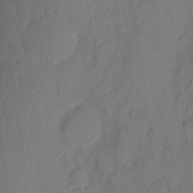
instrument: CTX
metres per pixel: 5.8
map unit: eHh
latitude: 3.4993
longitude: -76.8569
